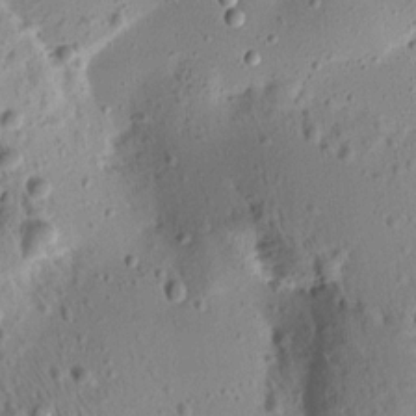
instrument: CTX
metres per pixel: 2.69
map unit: Aa
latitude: 13.1214
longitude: -139.9717
